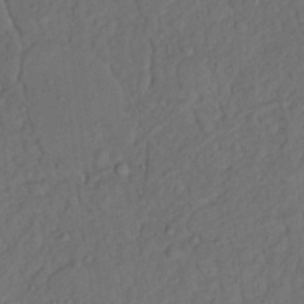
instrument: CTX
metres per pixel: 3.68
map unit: Nhu
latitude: 22.2145
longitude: -70.7624
